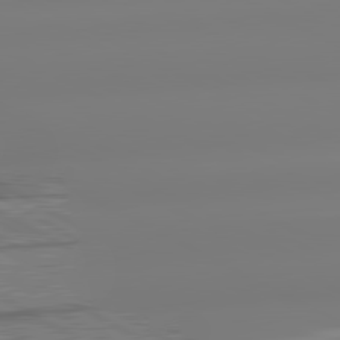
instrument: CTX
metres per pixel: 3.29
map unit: lApd
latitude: 80.7246
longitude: -156.8191
